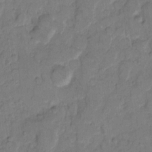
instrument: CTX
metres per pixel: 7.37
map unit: eHh
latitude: 10.1956
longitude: -64.4412
